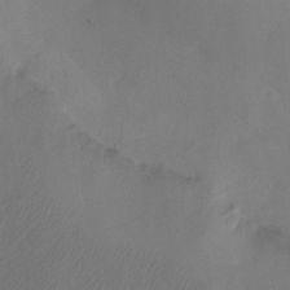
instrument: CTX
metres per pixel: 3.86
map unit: Ht
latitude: -8.8786
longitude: -31.8584
